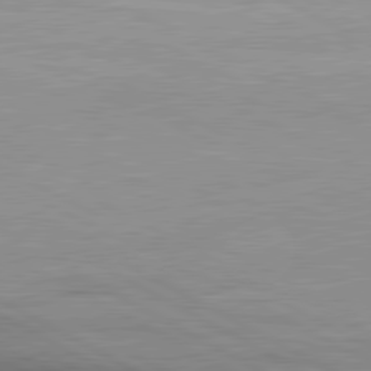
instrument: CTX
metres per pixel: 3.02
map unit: lApd
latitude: 80.7435
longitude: 157.2754
